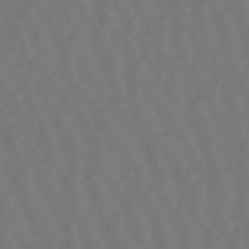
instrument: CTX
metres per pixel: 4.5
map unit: eHb
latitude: -46.8975
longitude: 81.7478
